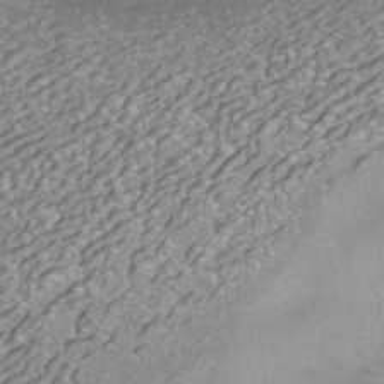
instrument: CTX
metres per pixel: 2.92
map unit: ANa
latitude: -41.9367
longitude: 104.0850
